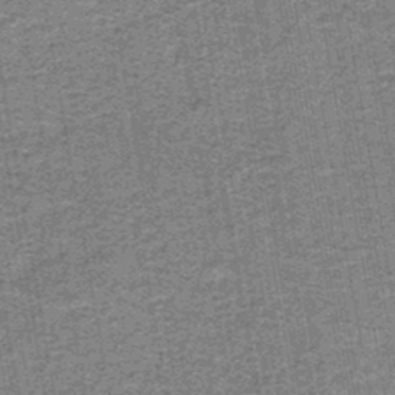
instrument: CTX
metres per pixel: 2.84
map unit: lHb
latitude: -42.9730
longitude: 55.2187
